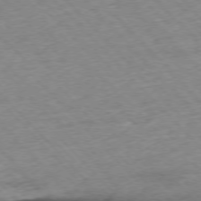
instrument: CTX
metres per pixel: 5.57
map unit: Ap
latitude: -76.4629
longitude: -87.5371
